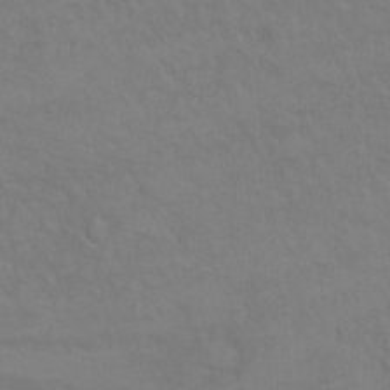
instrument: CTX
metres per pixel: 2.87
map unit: Hto
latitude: 6.6490
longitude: -35.5560
